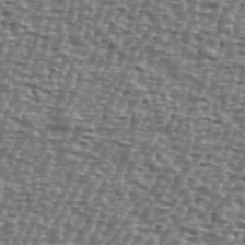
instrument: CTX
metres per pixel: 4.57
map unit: Ave
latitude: 40.4034
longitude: -112.2333
